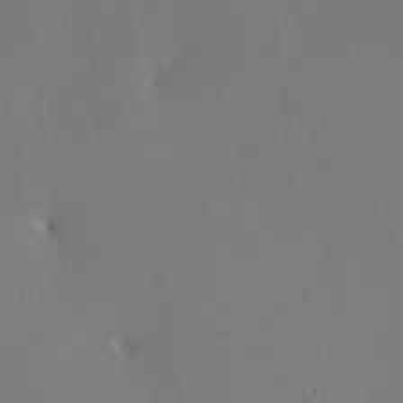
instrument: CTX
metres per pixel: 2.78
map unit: eHh
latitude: -3.5399
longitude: 17.0109
